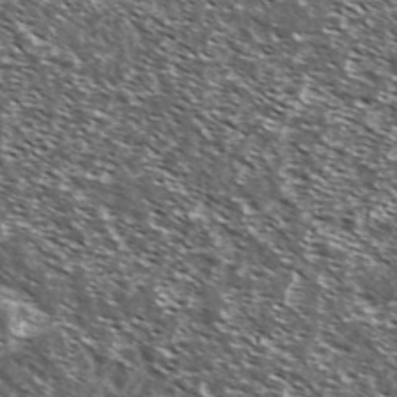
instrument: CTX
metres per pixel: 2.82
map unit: Ave
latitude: 37.5560
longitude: -108.5923
